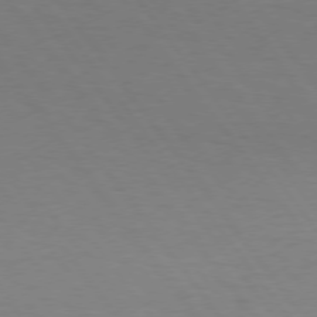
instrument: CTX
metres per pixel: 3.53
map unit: Hpe
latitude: 74.5168
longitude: -131.1404
